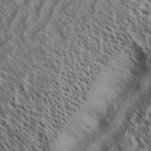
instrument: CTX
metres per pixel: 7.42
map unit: Aa
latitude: 33.5749
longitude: -138.1956
